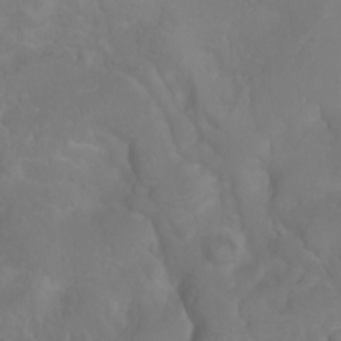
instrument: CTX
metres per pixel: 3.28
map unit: eHh
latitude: 0.9324
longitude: -55.6127
